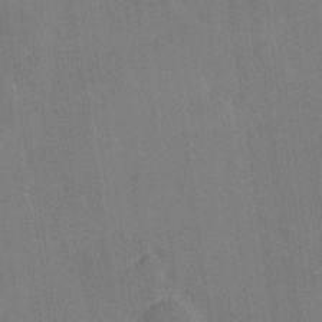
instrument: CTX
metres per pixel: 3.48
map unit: Hve
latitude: 27.3482
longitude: 145.0487
